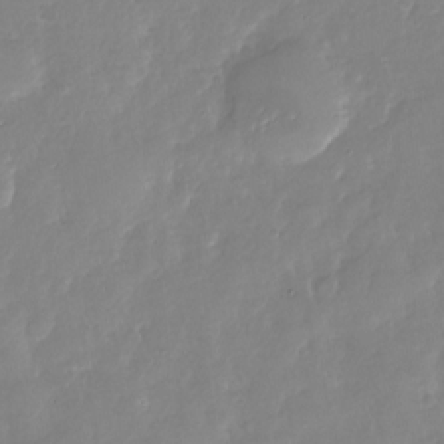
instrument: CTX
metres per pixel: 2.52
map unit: Nhu
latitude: -28.0472
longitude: -61.2726
